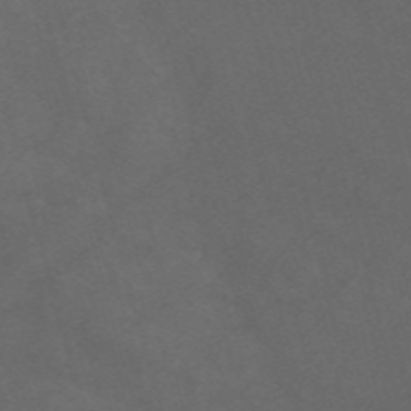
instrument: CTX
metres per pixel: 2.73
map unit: Nve
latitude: -58.5573
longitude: 59.0864
